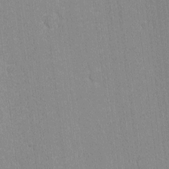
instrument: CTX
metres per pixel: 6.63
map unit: lHvf
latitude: -11.9367
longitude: -104.5924
